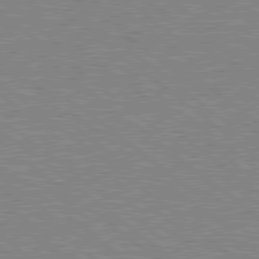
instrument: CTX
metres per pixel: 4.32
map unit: Hpe
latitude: 78.8380
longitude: -156.2522
